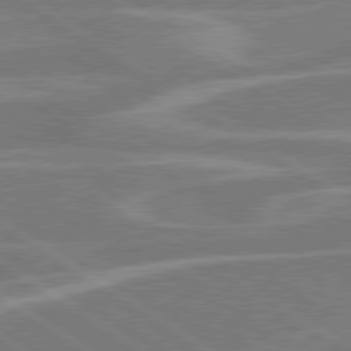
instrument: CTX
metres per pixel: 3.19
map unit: lApd
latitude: 79.3293
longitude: -123.2348
